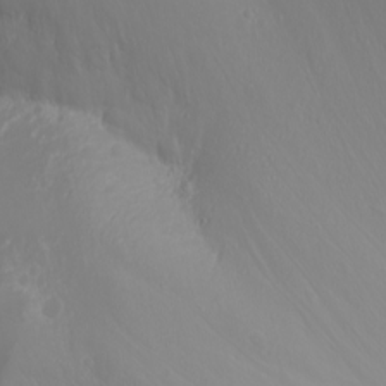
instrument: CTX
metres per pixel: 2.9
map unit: Nhu
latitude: -7.0297
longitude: -89.4994
